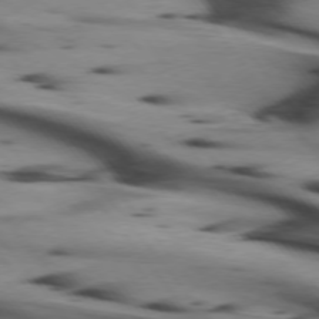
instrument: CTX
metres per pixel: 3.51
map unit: lApd
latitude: 75.0081
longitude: -65.6883
